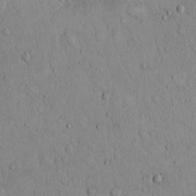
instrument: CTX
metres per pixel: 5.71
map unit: Hto
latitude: 12.2334
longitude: -58.1389
